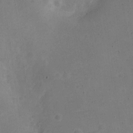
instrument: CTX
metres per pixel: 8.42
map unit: Nve
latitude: -24.6896
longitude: 107.7478
